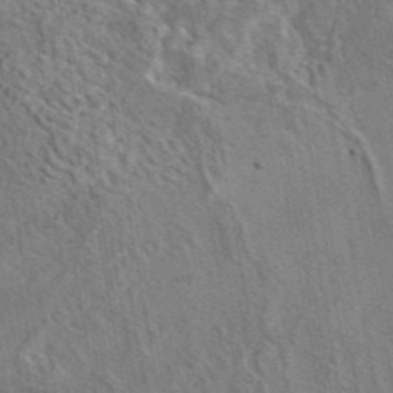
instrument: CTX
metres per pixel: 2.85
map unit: eAb
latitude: 42.9514
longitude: 109.4643
